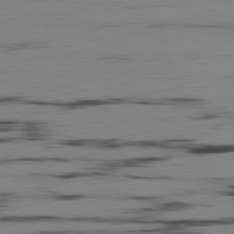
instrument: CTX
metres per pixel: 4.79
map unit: Ap
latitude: -82.1606
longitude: -74.6302
